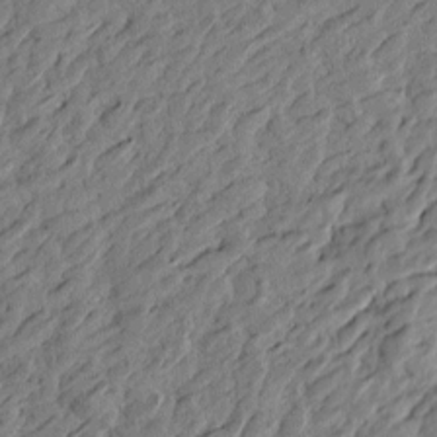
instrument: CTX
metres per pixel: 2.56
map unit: Htu
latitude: -3.3698
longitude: -179.1781
